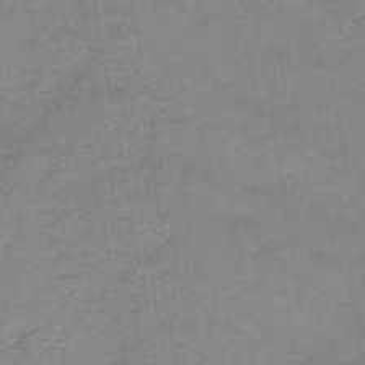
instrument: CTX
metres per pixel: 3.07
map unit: HNb
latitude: -45.8800
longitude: -37.1781
